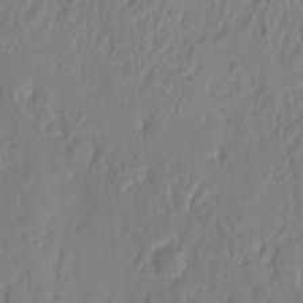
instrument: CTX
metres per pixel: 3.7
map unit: eHh
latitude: 4.8569
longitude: -76.8947
